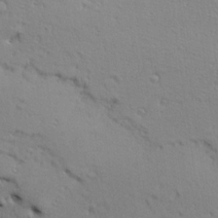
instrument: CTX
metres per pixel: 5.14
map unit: Ave
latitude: 20.7435
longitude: -137.2726
